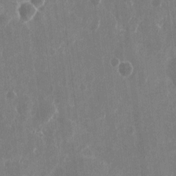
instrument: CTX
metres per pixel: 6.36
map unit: eHh
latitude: 10.4034
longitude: -71.3481
